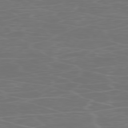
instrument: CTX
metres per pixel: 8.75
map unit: Ap
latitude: -78.5762
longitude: -97.1592
